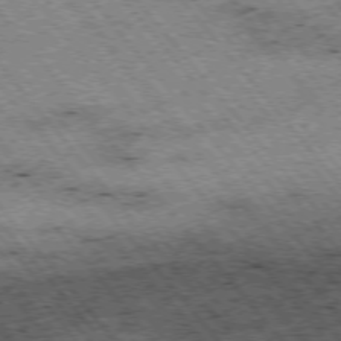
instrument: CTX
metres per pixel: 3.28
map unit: Hpe
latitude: -75.8801
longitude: -20.1011
